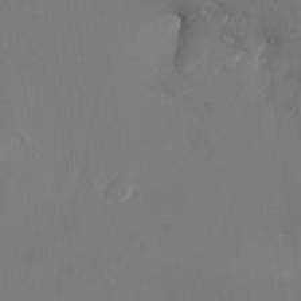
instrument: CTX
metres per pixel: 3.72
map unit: Nhu
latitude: -23.4266
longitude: -71.1403
